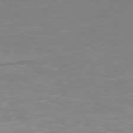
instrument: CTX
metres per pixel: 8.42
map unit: Ap
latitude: -80.3495
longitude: -59.7450
